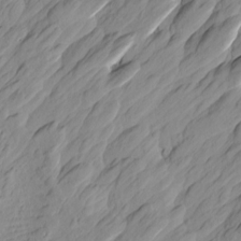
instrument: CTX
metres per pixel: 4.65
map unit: Htu
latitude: -0.2173
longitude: -175.0459
